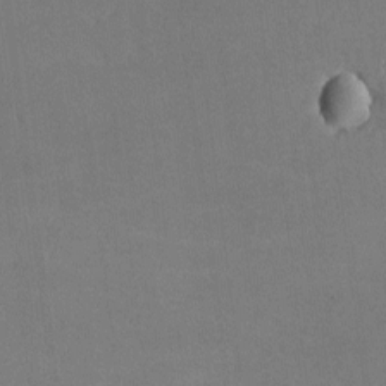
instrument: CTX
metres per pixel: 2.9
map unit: lHvf
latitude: -9.3510
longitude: -100.6680
